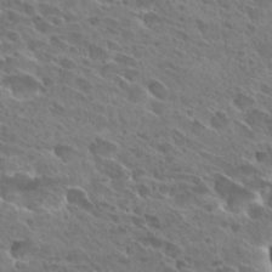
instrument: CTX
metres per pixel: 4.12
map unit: Hto
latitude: 28.8002
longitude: -39.5182
